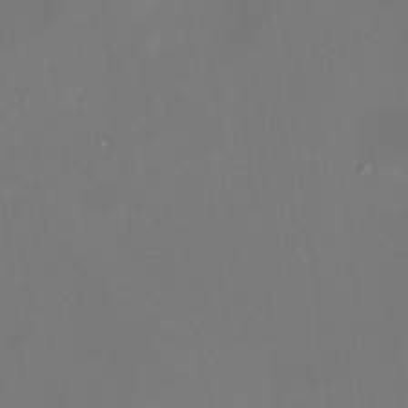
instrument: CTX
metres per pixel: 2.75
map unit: HNhu
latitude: 7.8016
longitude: 9.7478
